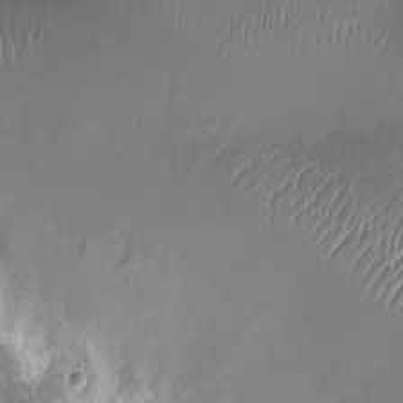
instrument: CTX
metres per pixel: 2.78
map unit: Ht
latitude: -10.0283
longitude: -20.7624
